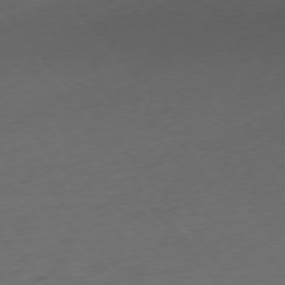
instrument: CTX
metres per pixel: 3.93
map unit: Ap
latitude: -76.0283
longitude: -64.6679
